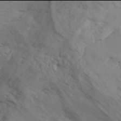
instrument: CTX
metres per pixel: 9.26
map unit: ANa
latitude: 45.9906
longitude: -84.1767
